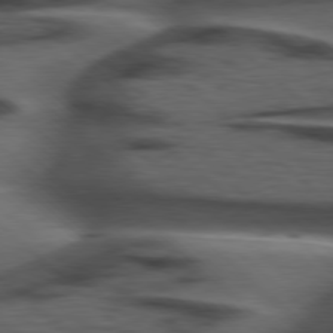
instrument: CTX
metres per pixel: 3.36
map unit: Hpe
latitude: 77.9339
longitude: -155.8772
